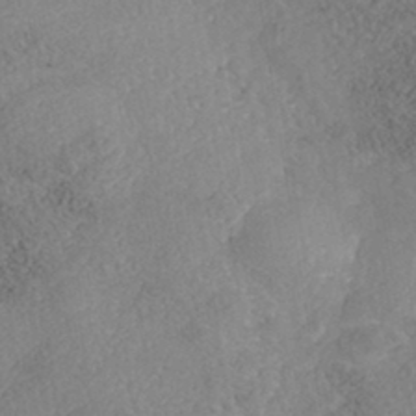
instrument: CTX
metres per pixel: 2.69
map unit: Nhe
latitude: -41.0864
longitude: -110.8380
